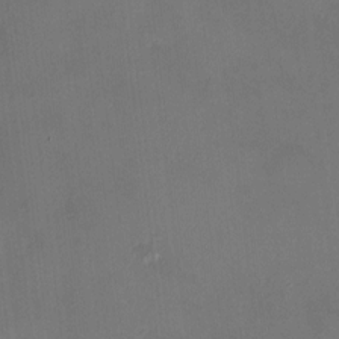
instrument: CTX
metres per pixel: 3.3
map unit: HNhu
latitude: 7.3860
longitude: 8.0472
